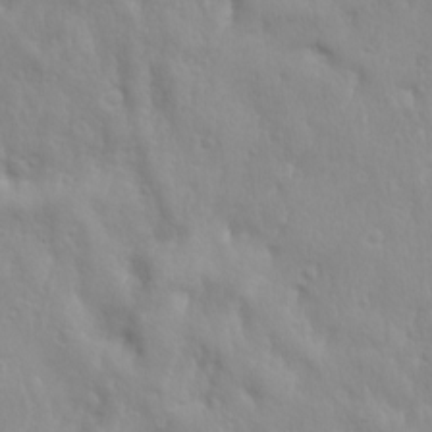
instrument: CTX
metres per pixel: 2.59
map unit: Ave
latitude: 17.6505
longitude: -133.2915
